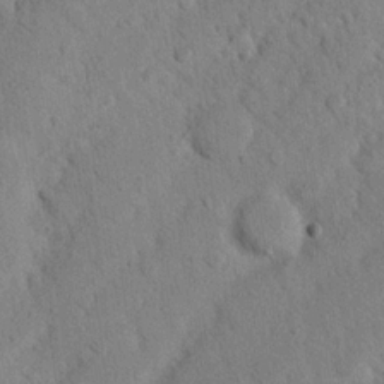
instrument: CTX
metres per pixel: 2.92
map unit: Nhu
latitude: 22.1389
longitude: -76.1577
